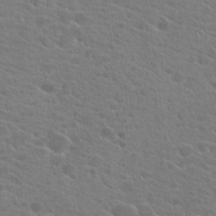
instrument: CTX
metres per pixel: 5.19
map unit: Hto
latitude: 22.4979
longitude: -39.7827
